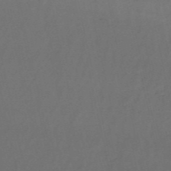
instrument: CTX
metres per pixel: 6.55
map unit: HNb
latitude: -53.2942
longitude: -42.2523
